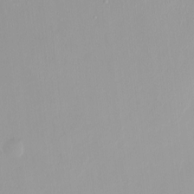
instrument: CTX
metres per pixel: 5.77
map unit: HNhu
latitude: -0.3873
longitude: -5.4048
